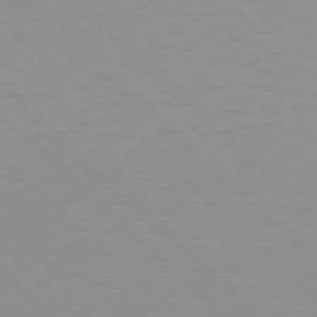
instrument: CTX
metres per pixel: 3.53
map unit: Hpe
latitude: 77.6882
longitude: -164.8569
